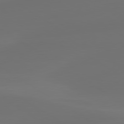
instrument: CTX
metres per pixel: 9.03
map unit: lApd
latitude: 80.3656
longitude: -84.4412
